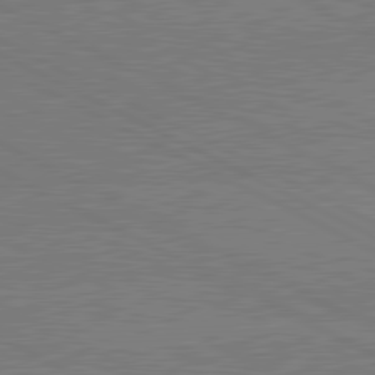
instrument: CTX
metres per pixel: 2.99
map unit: lApd
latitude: 80.8569
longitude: -127.8395
